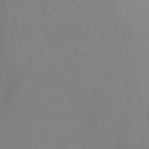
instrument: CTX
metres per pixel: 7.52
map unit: ANa
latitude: -38.1606
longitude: 95.7099
